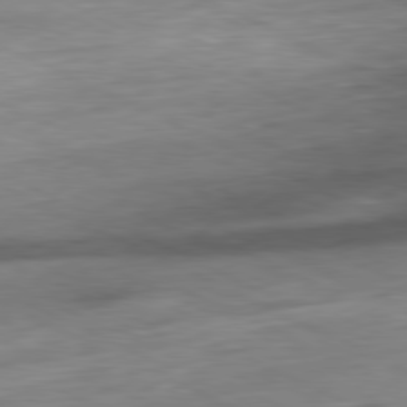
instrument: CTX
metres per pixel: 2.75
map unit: Ap
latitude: -81.1242
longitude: -87.7638
